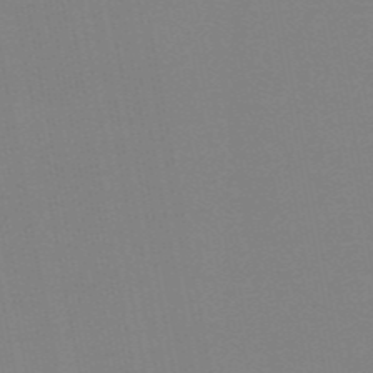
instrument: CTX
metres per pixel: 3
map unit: HNb
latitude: -54.4818
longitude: -39.4615
